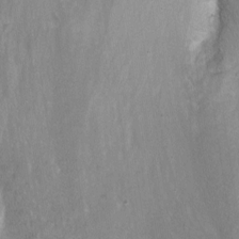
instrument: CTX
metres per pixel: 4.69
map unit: Nhu
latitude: -7.5777
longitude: -40.9135
